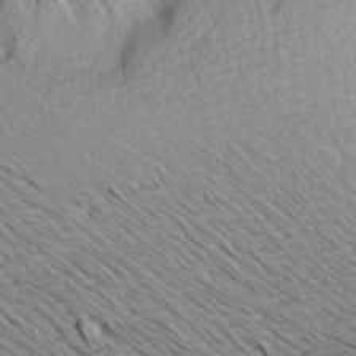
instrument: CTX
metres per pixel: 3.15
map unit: Aa
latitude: 22.1956
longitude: -145.0836
